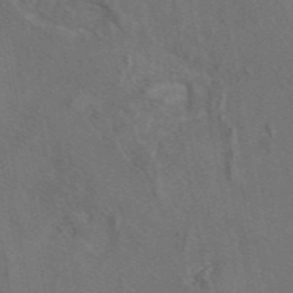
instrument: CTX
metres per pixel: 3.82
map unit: eAb
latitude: 47.4049
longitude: 108.8030
